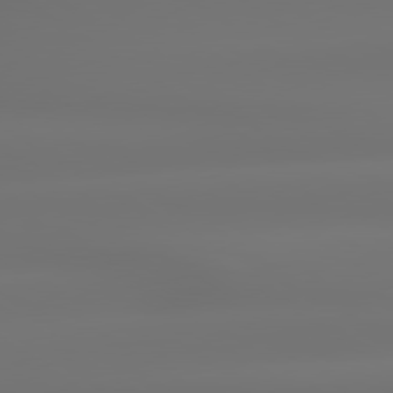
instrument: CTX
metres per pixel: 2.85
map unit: lApd
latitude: 79.3860
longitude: -137.4616
